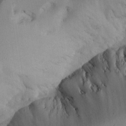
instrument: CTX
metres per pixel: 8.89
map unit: Aa
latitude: 24.3656
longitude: -128.3278
